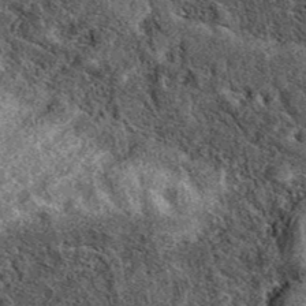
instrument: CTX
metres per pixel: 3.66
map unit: eAb
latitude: 39.0458
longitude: 109.5021
